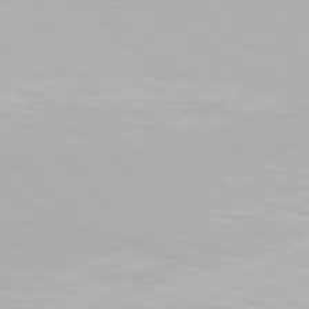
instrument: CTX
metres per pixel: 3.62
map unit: Hpe
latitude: 76.9513
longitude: -164.1956
